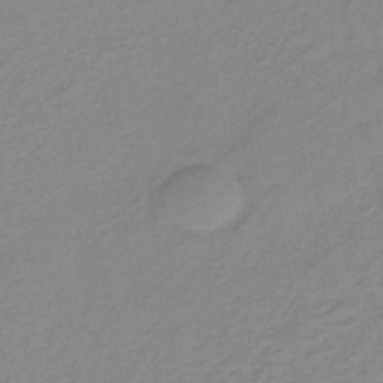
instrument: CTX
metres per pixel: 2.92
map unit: lHb
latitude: -36.0283
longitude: 70.5574
